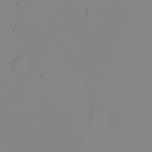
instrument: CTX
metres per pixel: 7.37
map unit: eHh
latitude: -9.6344
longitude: -68.2522
